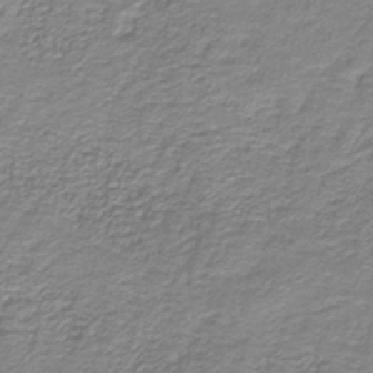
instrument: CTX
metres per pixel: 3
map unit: HNb
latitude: -38.5574
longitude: 50.9353
